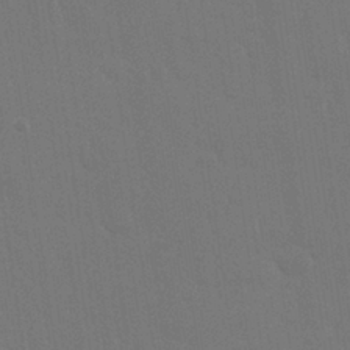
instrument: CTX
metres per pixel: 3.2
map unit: Nhu
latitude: 28.7813
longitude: -64.6490
